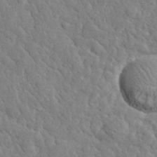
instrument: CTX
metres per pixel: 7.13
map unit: lHvf
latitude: 35.5560
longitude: -86.9136
